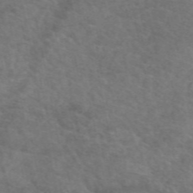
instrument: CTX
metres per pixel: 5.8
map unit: eAb
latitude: 50.3089
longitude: 110.9730
